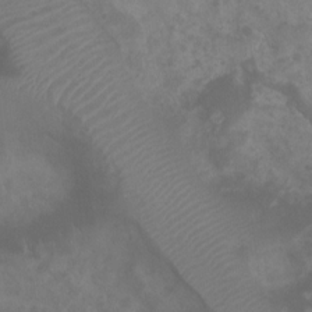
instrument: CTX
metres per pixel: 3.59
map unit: Htu
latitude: 2.5357
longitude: -22.2711
